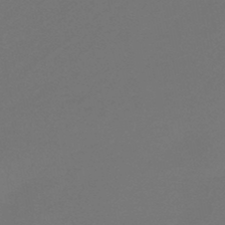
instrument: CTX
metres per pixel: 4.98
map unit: eHb
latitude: -47.6910
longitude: 86.0850
